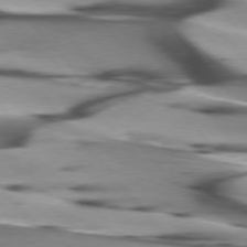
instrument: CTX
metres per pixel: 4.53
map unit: lApd
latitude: 75.8772
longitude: -64.1956
